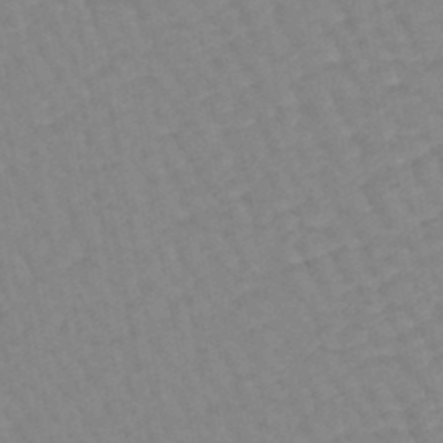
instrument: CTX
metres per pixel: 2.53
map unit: lHb
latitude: -44.4251
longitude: 80.5385
